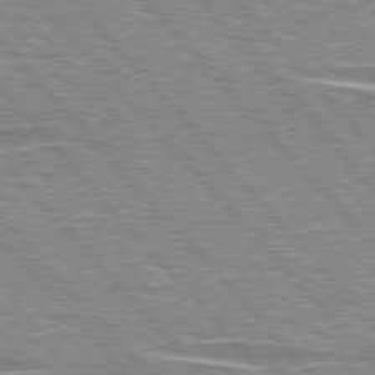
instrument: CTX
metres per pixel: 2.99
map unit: lApd
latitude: 76.1577
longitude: -80.9514
